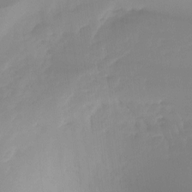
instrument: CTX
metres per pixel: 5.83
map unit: Ht
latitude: -15.2187
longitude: -51.9150
